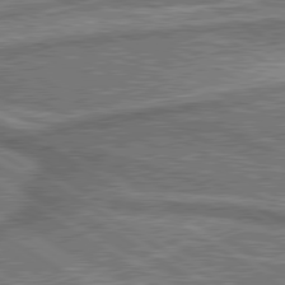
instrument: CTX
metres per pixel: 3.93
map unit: lApd
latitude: 79.9528
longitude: 174.4440
